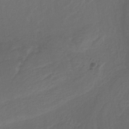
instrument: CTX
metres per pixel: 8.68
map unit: eHb
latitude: -30.6707
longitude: 63.0486
